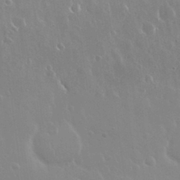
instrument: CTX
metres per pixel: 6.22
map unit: Nhu
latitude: 30.4223
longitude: -56.4601
